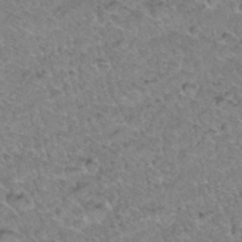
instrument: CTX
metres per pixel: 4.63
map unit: Hto
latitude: 34.8569
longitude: -48.1389
